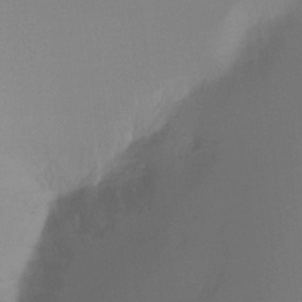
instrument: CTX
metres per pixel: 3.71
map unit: Ht
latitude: -9.3698
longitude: -46.5924
